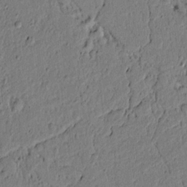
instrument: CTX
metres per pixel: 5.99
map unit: lAvf
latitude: 4.6490
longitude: 164.7275
